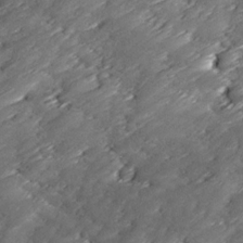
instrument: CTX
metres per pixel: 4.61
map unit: Ave
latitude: 17.3293
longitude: -136.2145
